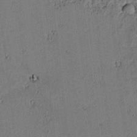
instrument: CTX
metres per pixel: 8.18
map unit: lAvf
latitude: 5.2726
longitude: 168.8030
